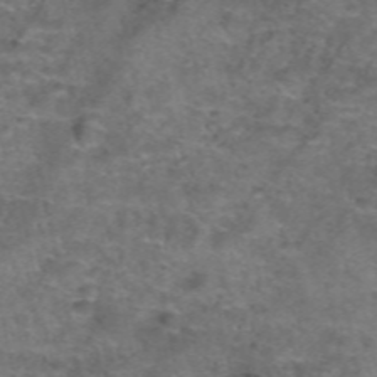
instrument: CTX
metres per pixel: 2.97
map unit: Hto
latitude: 39.5182
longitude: -41.5749
